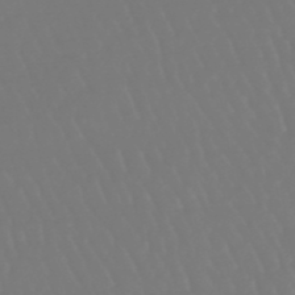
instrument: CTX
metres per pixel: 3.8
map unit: eHb
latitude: -46.8408
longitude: 79.5588
